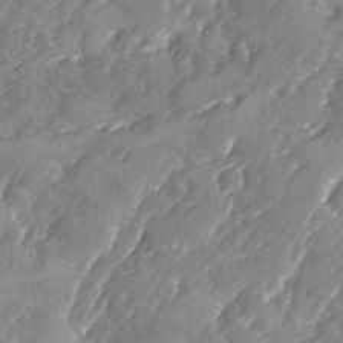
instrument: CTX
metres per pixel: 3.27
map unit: Ave
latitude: -8.0472
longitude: -117.7639
